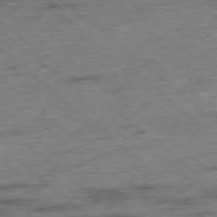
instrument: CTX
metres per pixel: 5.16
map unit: Ap
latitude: -78.4818
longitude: -50.1766
